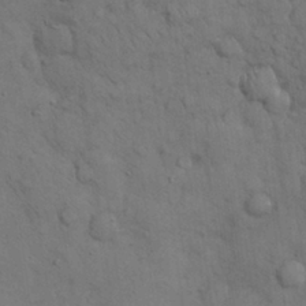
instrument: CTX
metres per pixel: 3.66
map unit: Nhu
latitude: 28.8380
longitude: -69.7072
